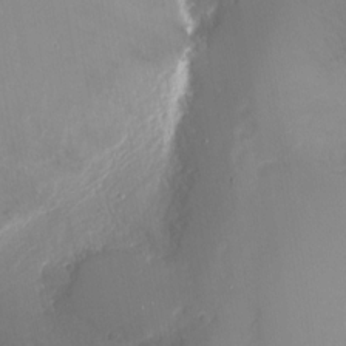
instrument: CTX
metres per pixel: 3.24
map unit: Ht
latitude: -14.7464
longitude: -41.5560
